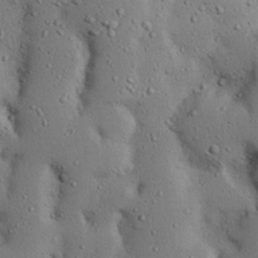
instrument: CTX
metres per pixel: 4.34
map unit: Nhu
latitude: 25.0647
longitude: -72.6680
